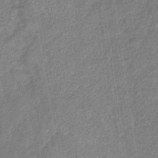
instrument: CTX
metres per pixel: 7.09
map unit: eHb
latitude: -34.7463
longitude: 74.5385
